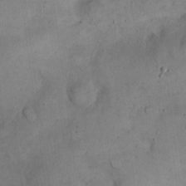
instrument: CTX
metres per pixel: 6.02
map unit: eHh
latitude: 21.1214
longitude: -61.3481
